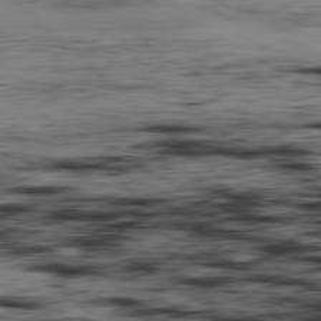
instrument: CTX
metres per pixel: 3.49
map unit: Hpe
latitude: -79.3698
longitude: 9.0297
